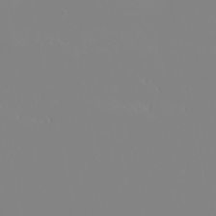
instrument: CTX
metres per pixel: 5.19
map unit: eHh
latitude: -6.2361
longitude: -85.1214
